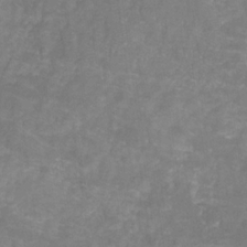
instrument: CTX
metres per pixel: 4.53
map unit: HNhu
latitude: -28.9542
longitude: 73.2376
